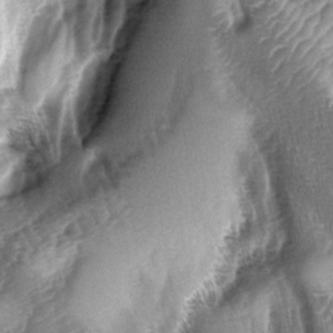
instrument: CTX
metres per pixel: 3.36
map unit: lAa
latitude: -4.6329
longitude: -127.4993
